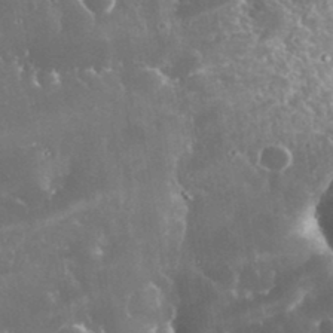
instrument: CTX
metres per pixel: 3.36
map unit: eHh
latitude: 34.3278
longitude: -62.5168
